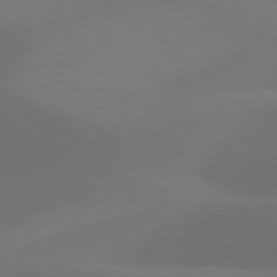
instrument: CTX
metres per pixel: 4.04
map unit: lApd
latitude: 81.2915
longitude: 128.0850
